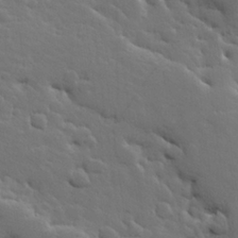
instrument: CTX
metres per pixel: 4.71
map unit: Hve
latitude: 25.7449
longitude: 144.7085
